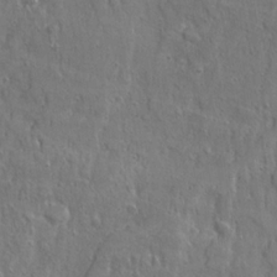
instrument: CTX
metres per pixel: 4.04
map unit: Ave
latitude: 21.9717
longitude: -134.5357
